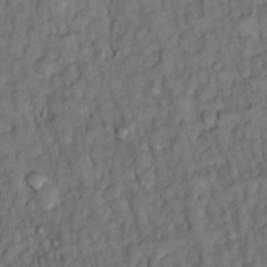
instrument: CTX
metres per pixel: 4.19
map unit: Ht
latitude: 11.5182
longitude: -33.9150
